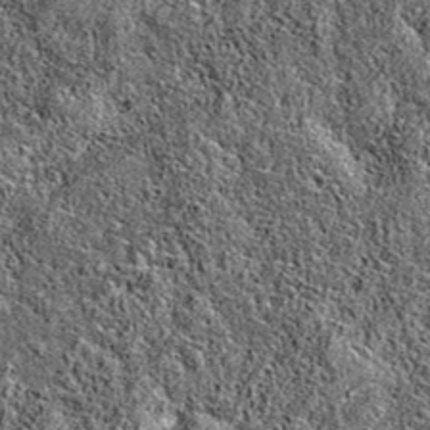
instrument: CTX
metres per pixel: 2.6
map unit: eAb
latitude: 36.4034
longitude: 111.1431
